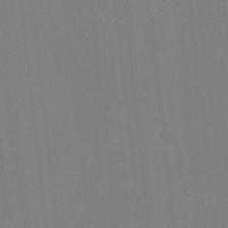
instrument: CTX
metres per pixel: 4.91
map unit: eHh
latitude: 20.1956
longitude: -72.7247
